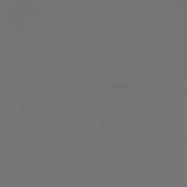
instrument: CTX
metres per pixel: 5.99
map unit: Hpe
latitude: 77.1025
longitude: -139.4426
